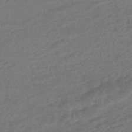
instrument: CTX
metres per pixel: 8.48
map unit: HNhu
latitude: -46.4062
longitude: 90.9920
